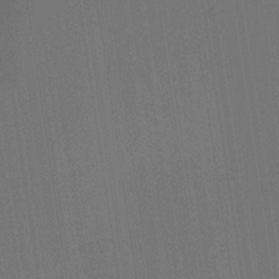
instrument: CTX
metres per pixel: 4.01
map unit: Nhe
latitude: -29.0109
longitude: -110.3467
